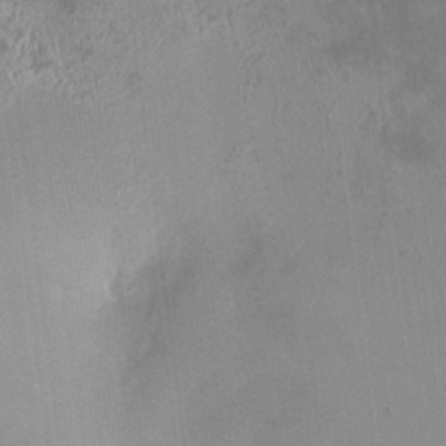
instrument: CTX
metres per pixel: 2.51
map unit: HNhu
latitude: 5.0458
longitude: 12.9920
